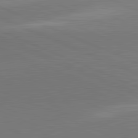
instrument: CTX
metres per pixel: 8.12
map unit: lApd
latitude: 81.9528
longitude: -155.1970
